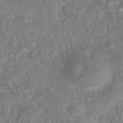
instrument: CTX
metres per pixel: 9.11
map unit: Nhu
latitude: -40.1417
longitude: -85.4993
